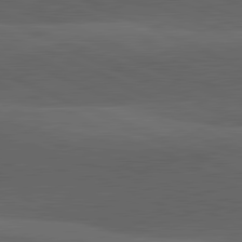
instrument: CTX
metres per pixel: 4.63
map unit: lApd
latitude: 81.8205
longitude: 126.6518
